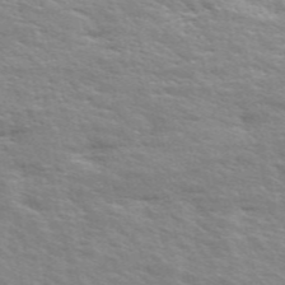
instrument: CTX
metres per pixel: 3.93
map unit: ANa
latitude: 49.5560
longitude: -74.7624
